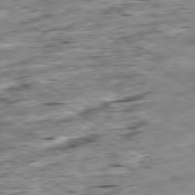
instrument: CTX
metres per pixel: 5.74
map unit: Ap
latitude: -80.2740
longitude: -101.2537
